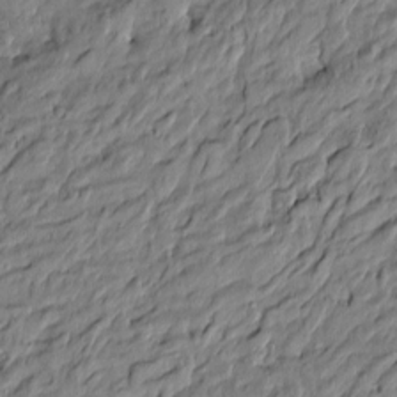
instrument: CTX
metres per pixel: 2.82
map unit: Htu
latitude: -6.5573
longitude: 177.8233
